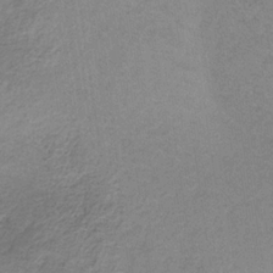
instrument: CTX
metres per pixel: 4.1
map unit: HNb
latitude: -32.9353
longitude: 63.0864
